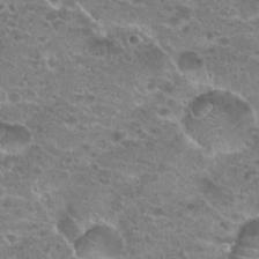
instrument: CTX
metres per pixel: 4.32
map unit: Hto
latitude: 21.2348
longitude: -41.4615
